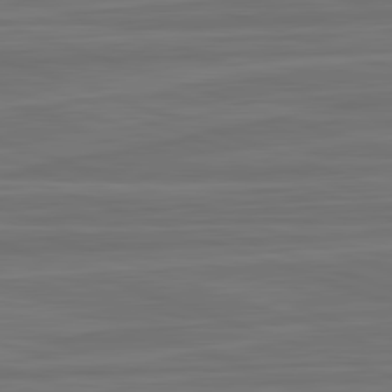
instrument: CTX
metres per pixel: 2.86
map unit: lApd
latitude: 82.4978
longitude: -175.8772
